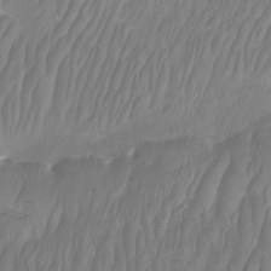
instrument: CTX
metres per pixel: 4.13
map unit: Htu
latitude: -9.7289
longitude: -74.9703
